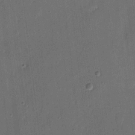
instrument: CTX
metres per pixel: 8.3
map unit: eHh
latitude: 5.1214
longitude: -66.8191
